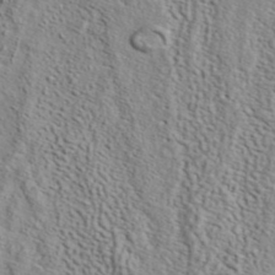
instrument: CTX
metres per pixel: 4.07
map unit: ANa
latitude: 41.8394
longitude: 52.8030
